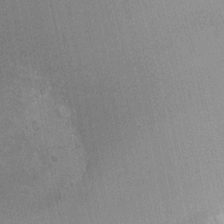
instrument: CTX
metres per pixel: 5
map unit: Ht
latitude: -1.1243
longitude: -15.6316
